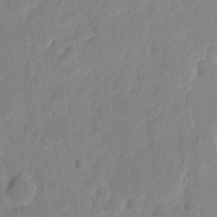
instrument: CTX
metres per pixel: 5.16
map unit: eHh
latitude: 9.6505
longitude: -66.7057
